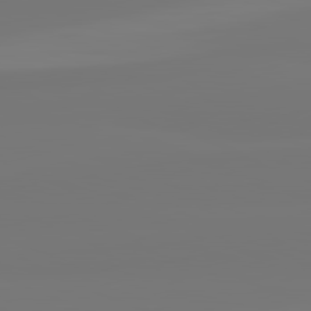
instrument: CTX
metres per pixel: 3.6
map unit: lApd
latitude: 82.1388
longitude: -176.8191
